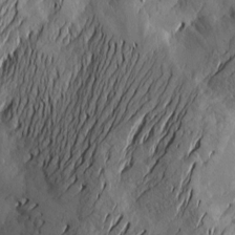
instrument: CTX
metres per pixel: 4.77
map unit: Htu
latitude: -2.7652
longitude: -176.8191
